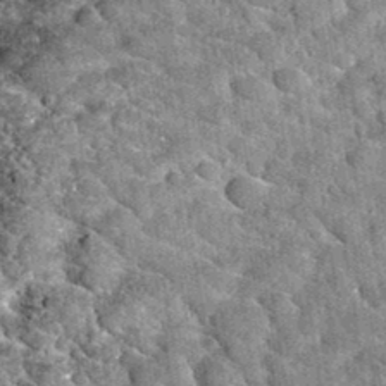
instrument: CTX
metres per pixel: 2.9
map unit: Hto
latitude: 35.3670
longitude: -52.4034
